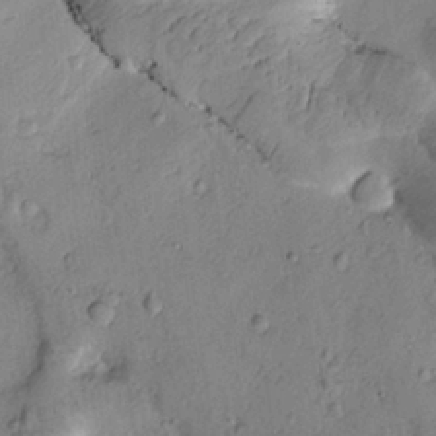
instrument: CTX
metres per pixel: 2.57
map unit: Htu
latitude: -0.9731
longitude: 173.4076
